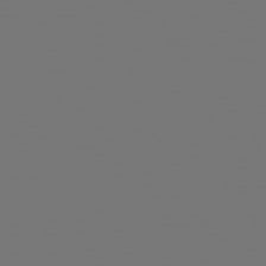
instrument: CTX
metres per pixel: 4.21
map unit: Hpe
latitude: 78.2523
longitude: -177.4804
